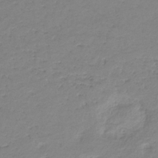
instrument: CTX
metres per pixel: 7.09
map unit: eHb
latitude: -36.6896
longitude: 74.5952
